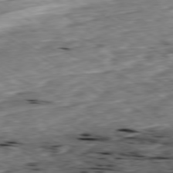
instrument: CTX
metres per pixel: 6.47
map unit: Ap
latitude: -79.5777
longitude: -90.1200
